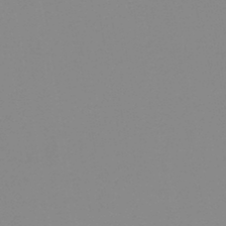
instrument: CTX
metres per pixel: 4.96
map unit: HNb
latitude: -44.9164
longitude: -44.6868
